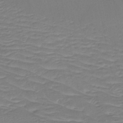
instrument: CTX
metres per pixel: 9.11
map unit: HNb
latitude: -49.5399
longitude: -46.8758
